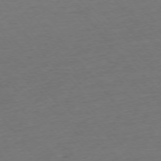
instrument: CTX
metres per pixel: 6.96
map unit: Ap
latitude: -75.5777
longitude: -82.5923
